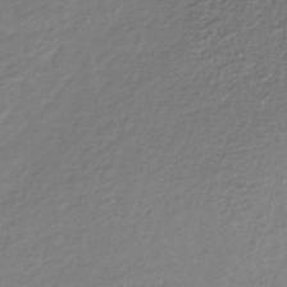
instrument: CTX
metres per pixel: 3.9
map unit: lHb
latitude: -34.5385
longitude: 61.4077
